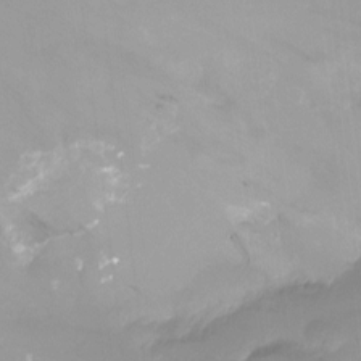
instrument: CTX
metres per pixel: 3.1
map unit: Nhu
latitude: -12.1039
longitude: -63.8584
